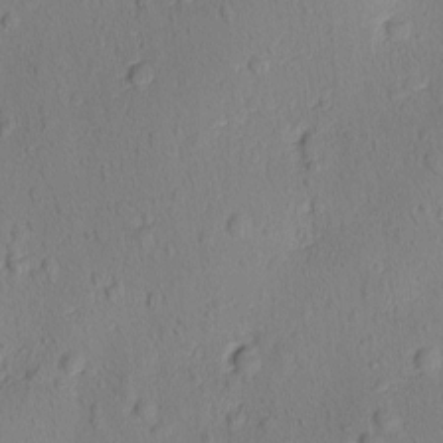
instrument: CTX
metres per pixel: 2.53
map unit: Ave
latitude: -9.7855
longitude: -121.5371
